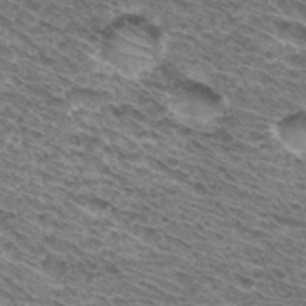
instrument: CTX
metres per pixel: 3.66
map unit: Hto
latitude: 31.6316
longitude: -46.3845
